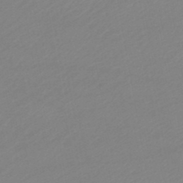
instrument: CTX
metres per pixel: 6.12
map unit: lHb
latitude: -46.4062
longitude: 67.5399
